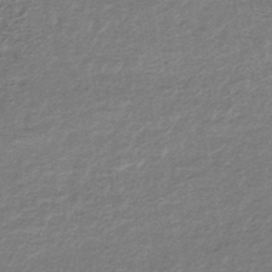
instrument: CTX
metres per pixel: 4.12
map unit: lHb
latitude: -40.2550
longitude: 71.9178
